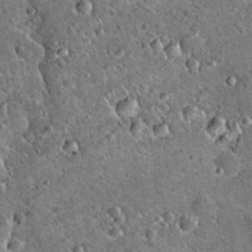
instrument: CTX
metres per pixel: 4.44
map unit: Hto
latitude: 19.5749
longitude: -50.2900
